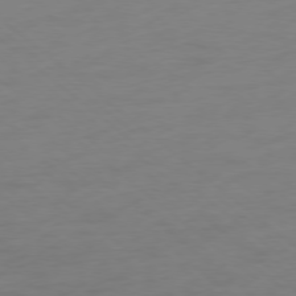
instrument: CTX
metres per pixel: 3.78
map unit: Ap
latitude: -78.2550
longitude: -76.6301
